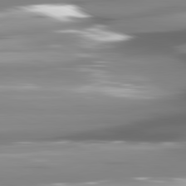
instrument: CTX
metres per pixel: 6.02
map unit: lApd
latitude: 81.2348
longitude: -145.8583
